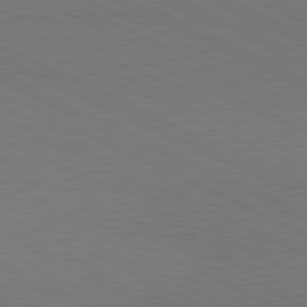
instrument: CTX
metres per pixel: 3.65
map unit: lApd
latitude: 80.9703
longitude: 148.0283
